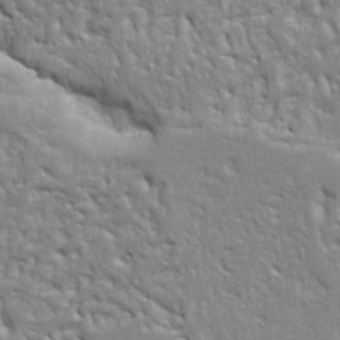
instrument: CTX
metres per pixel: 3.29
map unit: Ht
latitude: 8.8947
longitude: -76.4412
